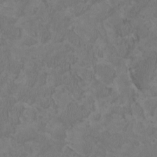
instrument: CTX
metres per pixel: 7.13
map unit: HNhu
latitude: 2.5168
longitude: -3.4237
